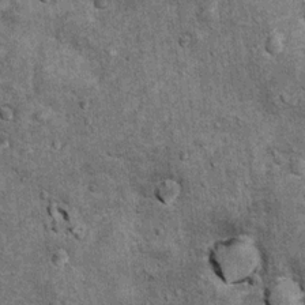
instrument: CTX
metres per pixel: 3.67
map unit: Ht
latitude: 11.8206
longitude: -38.6112
